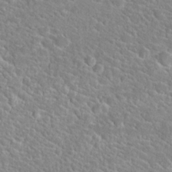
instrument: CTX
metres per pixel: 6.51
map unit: Hto
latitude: 24.3467
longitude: -49.2726
